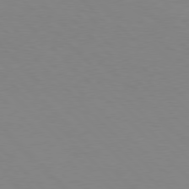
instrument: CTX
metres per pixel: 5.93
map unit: Hpe
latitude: 77.1214
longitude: -160.6112
